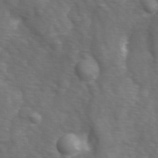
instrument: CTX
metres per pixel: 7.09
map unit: Ave
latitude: 0.9891
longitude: -113.1781
